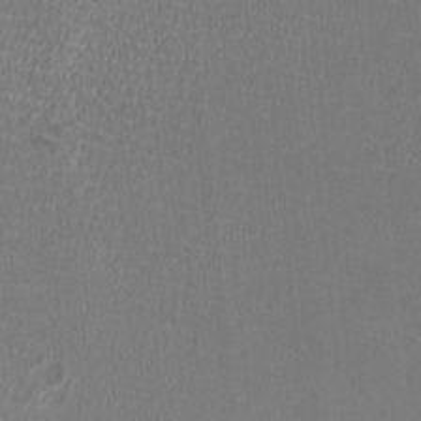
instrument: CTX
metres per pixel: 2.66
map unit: HNhu
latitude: -2.8596
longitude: -1.6882
